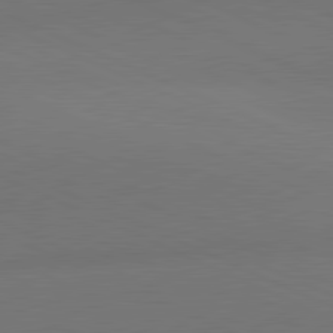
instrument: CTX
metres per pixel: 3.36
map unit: lApd
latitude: 81.3104
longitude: 136.7085
